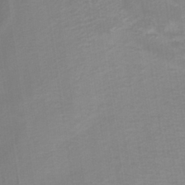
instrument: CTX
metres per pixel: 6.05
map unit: HNb
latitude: -35.9745
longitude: 51.3887
